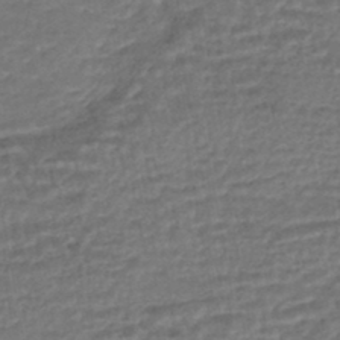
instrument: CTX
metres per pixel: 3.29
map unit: HNhu
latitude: -45.7289
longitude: 102.2362
